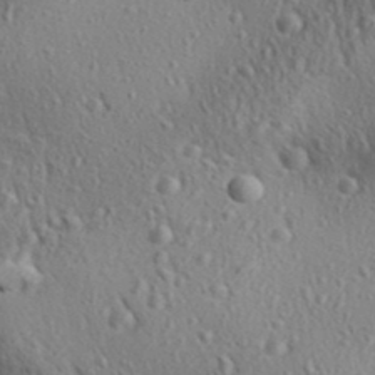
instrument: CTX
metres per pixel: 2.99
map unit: Aa
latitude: 29.9528
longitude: -139.2915
